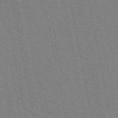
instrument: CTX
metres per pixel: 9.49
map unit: ANa
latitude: 49.6127
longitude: -75.7072
